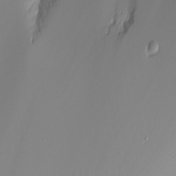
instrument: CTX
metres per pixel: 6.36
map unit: Nhu
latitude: -6.5196
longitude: -83.6882
